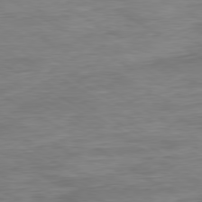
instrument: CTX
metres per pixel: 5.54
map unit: Hpe
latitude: -80.2551
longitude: 24.5196
